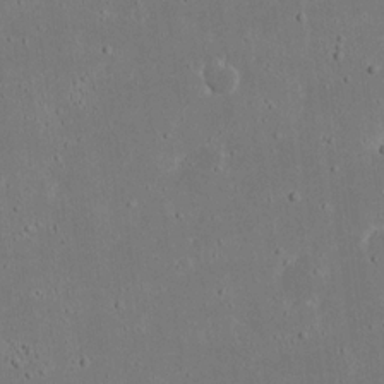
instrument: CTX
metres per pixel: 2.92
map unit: eHh
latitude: 18.4979
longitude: -72.2523
